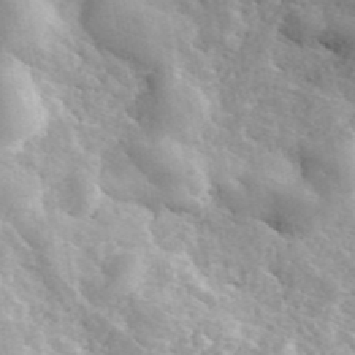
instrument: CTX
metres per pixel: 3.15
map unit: ANa
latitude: 41.9150
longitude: 49.6911
